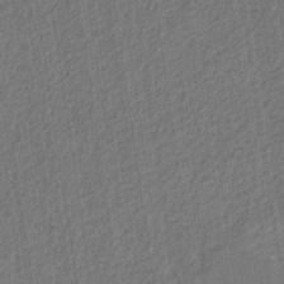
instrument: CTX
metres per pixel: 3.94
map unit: eAb
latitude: -38.8219
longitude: 51.8233
